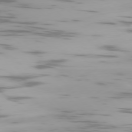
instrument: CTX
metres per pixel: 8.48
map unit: Ap
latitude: -77.9745
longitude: -64.7813
